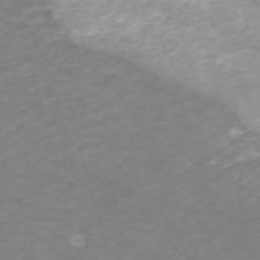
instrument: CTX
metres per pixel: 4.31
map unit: ANa
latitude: 42.4223
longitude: 33.2943
